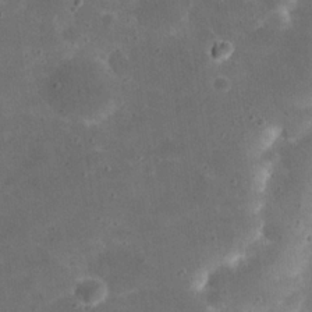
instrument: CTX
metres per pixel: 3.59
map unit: eHh
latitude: 20.7813
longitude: -65.9150
